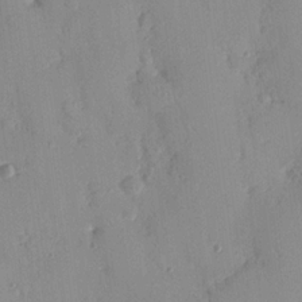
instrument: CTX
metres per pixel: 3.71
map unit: Nhu
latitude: 16.7057
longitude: -78.8947
